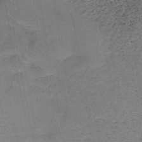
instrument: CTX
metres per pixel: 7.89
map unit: HNb
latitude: -48.5196
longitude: -40.3089
